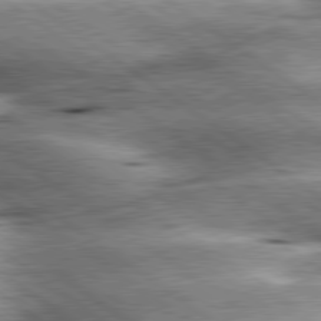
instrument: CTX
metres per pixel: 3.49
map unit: lApd
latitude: 79.8961
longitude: -140.8569
